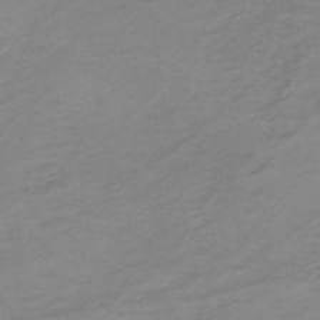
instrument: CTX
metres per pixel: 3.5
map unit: HNb
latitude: -46.8786
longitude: -38.9703
